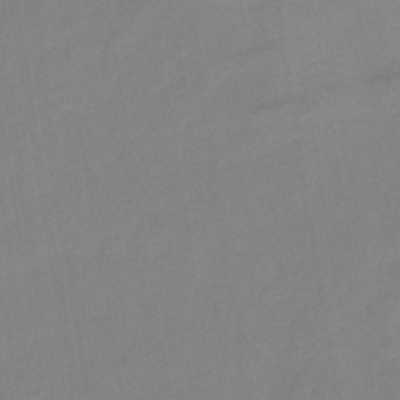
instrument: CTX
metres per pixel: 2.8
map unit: lHb
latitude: -41.3132
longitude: 74.7841
